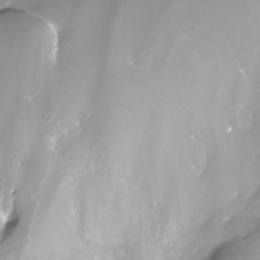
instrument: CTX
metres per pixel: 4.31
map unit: Nhe
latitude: -32.8030
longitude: -93.4615
